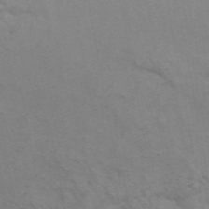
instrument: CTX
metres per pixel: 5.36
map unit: ANa
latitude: 45.3481
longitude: 25.8989
